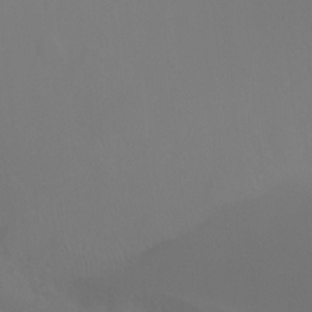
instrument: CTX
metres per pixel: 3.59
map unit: Ht
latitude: -7.5021
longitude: -29.6505
